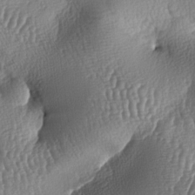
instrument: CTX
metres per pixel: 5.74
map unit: lAa
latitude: -7.5966
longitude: -128.8947
